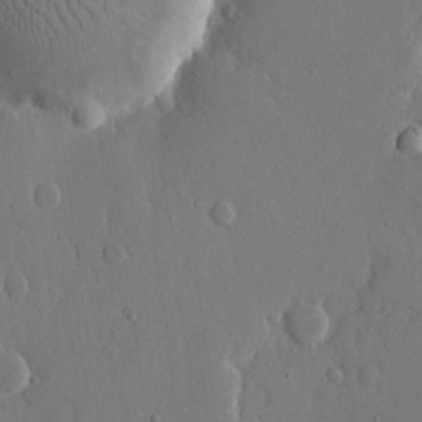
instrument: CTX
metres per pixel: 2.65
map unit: eHh
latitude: 15.1215
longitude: -69.7072
